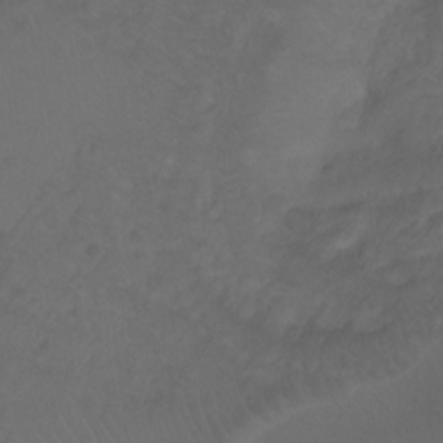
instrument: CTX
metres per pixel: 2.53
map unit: Ht
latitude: -11.5021
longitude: -35.3103
